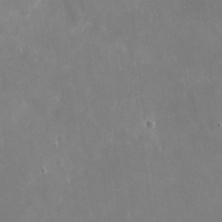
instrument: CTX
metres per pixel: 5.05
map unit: eHh
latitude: 4.1200
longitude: -70.1578
